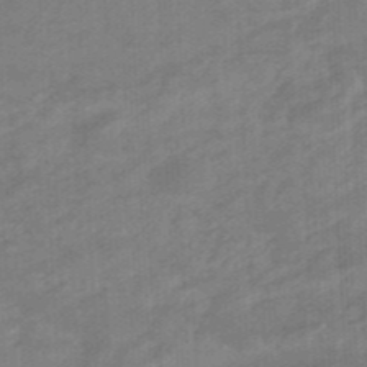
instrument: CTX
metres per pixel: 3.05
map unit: HNhu
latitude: -47.5021
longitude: 89.6155
